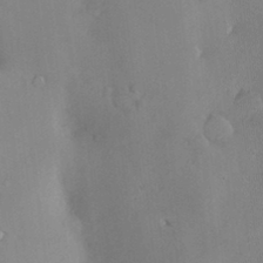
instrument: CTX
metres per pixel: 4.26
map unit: Hve
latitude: -9.9178
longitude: 175.2187
